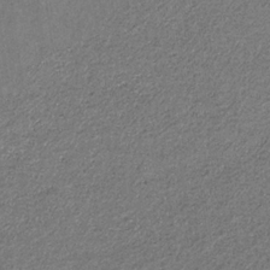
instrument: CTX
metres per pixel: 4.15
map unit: eHb
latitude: -30.8408
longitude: 69.1998
